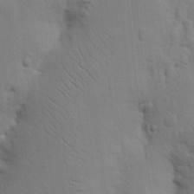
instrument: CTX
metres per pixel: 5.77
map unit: Nhu
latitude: 16.2145
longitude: -74.9514
